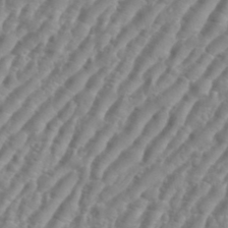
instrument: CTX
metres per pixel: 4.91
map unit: eHh
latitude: 36.3279
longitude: -134.6301
